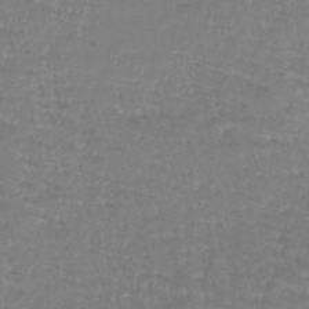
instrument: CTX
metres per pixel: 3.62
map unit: lHb
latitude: -41.0108
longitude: 65.5777
